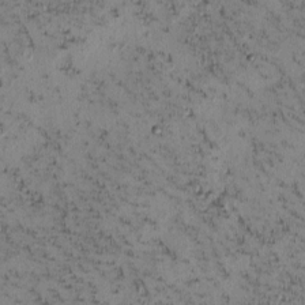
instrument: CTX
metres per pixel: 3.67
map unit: eHh
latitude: -1.0487
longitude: 19.3510
